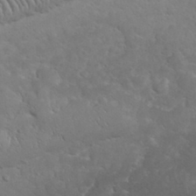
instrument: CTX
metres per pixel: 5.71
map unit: eHh
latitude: 32.2334
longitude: -62.6113
